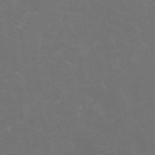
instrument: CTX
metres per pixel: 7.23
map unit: HNhu
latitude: 0.8569
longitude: -0.9891
